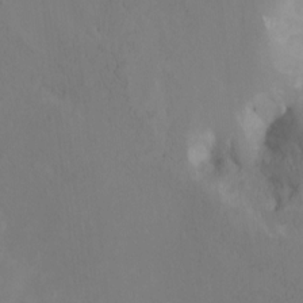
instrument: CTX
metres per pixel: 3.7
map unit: Ht
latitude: -11.9745
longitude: -47.5371
